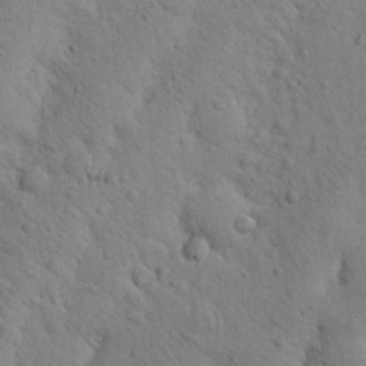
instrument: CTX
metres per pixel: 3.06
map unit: Nhu
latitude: 20.5735
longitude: -74.4979
